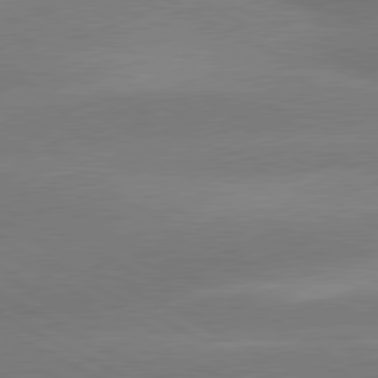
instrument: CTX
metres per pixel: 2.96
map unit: lApd
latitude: 80.6301
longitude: -151.2915
